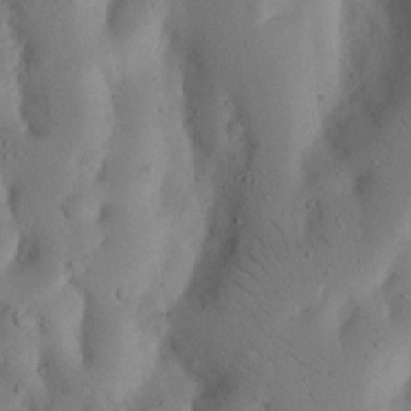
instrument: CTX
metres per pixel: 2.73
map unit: Nhu
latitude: 18.2522
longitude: -75.6505
